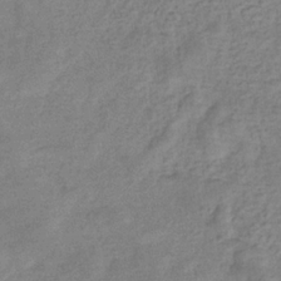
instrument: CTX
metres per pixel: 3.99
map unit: eHb
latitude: -34.0661
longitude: 75.2754
